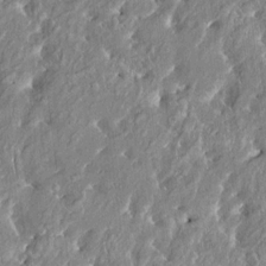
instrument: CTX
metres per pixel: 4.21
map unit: HNhu
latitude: 2.8002
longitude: 8.4062
